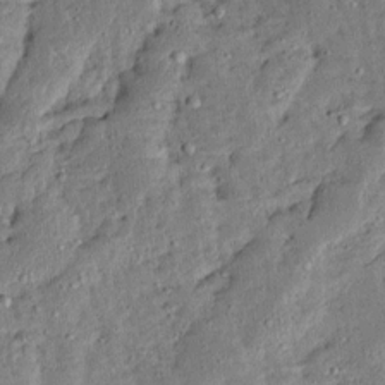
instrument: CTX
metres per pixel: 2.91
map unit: Ave
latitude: 13.5182
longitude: -136.6491
